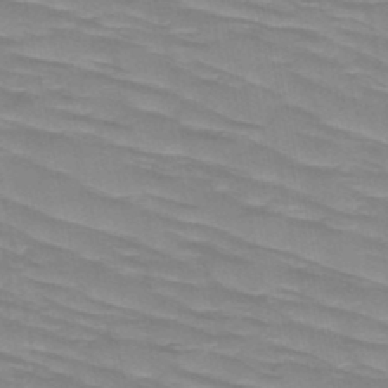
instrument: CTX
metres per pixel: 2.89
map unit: HNb
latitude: -49.3888
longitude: -49.8961
